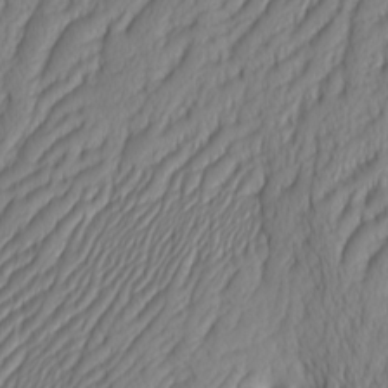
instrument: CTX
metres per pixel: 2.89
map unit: Htu
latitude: -4.4818
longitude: -72.0633
